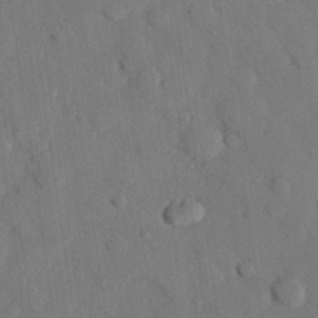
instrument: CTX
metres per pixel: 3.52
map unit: eHh
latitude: 27.7072
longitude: -80.4223
